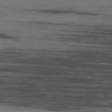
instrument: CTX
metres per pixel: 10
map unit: Ap
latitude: -80.5385
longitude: -94.9892
